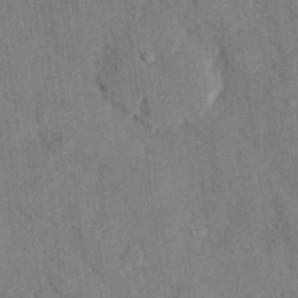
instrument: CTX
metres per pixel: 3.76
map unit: eHh
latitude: 28.2333
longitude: -80.5546
